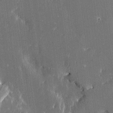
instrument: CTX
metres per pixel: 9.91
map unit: Htu
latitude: -5.8422
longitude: 176.1417
